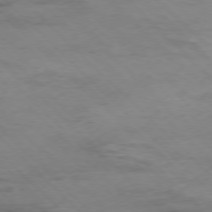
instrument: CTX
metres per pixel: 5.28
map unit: Hpe
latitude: -77.4265
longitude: 13.1431
